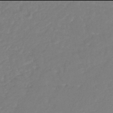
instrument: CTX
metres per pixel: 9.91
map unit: HNhu
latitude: -46.0094
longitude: 98.6329
